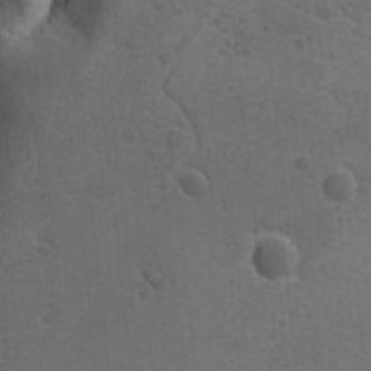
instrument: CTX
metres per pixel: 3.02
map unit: Ave
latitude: -10.2362
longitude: -120.4979
